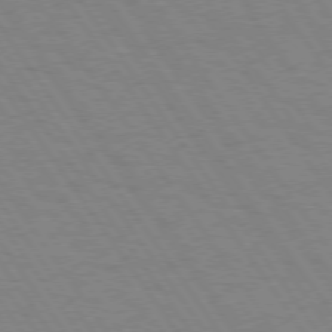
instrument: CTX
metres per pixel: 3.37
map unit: Hpe
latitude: 74.2145
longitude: -137.1592
